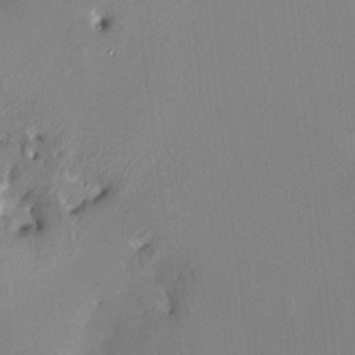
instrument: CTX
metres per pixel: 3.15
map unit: HNhu
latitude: 6.9892
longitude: 4.9163
